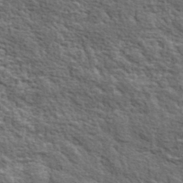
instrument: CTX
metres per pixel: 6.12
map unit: lHvf
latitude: 37.8584
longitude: -88.8380
